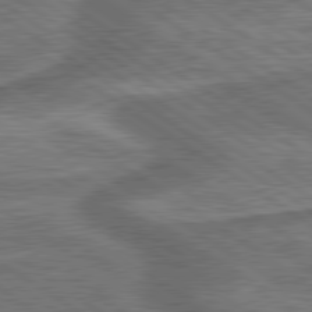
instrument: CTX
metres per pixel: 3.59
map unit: lApd
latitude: 79.9528
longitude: 173.2754
